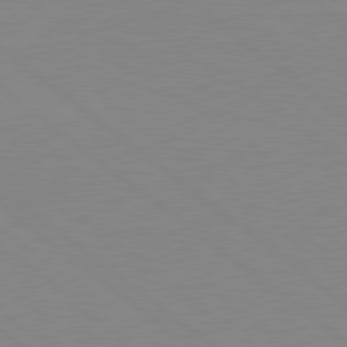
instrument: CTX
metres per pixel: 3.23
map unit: Hpe
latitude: 78.8002
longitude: -124.1200
